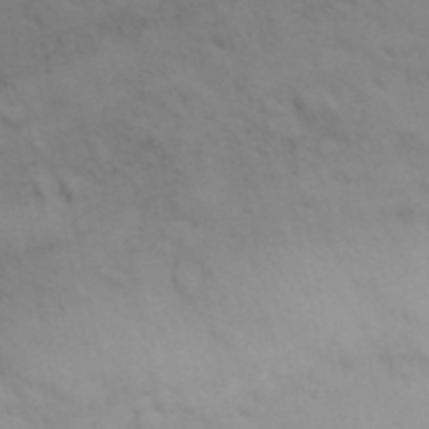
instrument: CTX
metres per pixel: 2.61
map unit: Nhu
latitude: 26.1578
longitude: -69.8772
